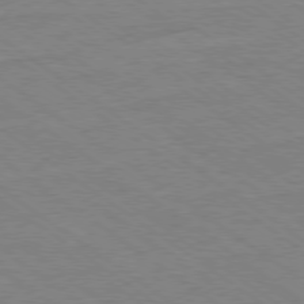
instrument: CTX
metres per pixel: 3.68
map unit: Ap
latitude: -79.3131
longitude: -82.8946
